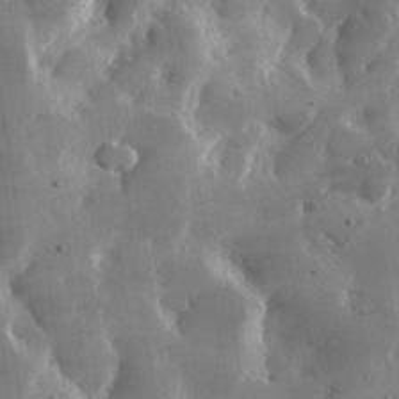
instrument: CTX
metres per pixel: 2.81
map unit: lHvf
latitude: 31.2537
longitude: -92.3089
